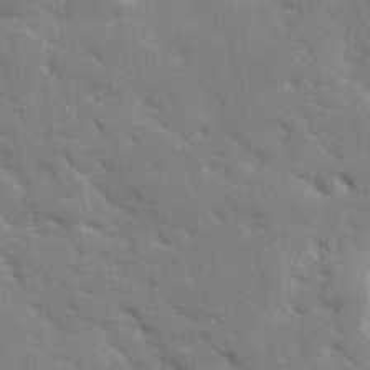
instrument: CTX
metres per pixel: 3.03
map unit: lHvf
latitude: 24.6679
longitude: 142.3495
